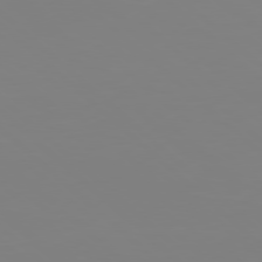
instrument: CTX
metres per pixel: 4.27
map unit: Hpe
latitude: 77.7638
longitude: -173.9906
